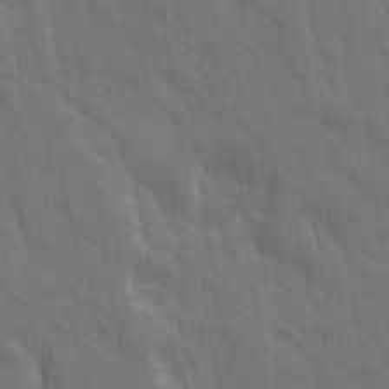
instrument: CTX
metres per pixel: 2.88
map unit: Ave
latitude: 20.2145
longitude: -134.2522
